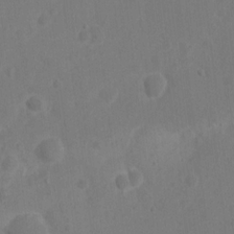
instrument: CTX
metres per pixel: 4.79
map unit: Nhu
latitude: 11.2159
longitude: -27.6316
